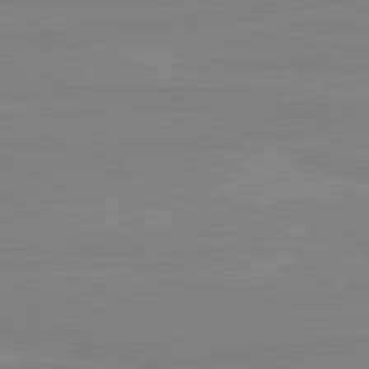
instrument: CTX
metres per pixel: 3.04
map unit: lApd
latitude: 81.0836
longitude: -178.1011
